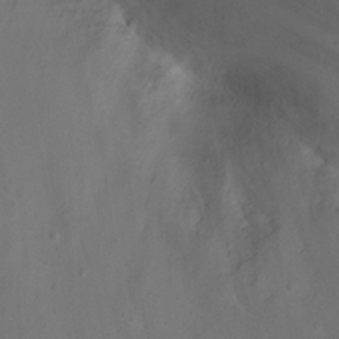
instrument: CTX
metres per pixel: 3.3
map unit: Nhu
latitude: 23.1592
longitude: -65.7261
